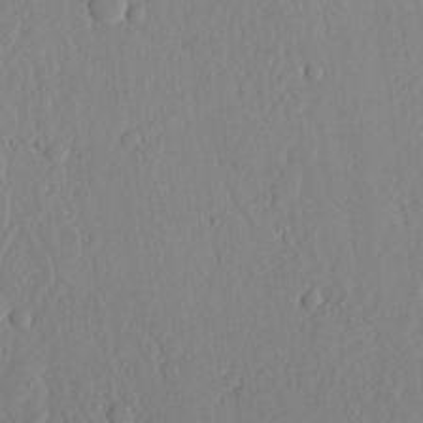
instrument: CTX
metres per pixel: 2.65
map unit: lHvf
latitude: 18.3278
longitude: -115.3859
